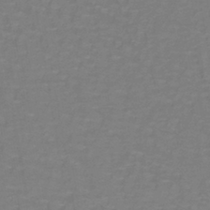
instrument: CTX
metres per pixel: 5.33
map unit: lHb
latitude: -42.2361
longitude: 56.6518
